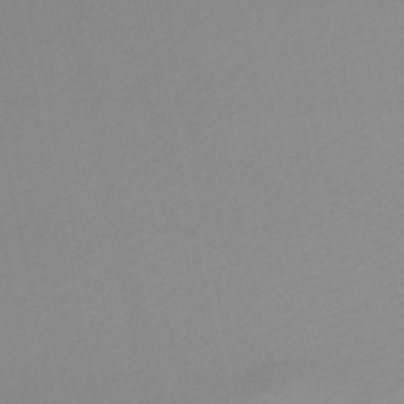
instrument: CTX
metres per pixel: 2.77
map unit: eHh
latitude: -52.9352
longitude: -24.9891
